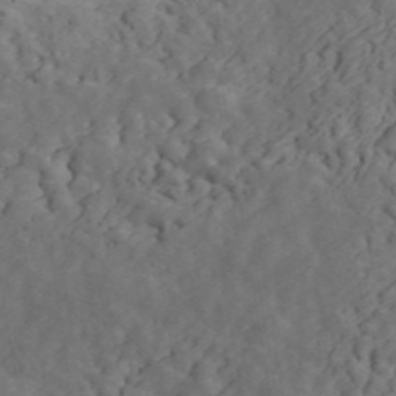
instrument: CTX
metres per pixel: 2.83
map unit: ANa
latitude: 47.3860
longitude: -83.8205
